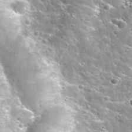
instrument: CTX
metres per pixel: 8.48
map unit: Nhu
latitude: 32.5923
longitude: -52.5168
